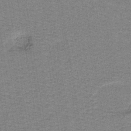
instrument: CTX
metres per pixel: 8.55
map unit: lHb
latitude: -40.1039
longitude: 55.4077
